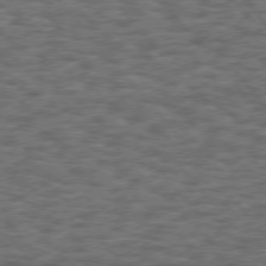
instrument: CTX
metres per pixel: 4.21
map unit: Hpe
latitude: 75.2915
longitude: -135.8016
